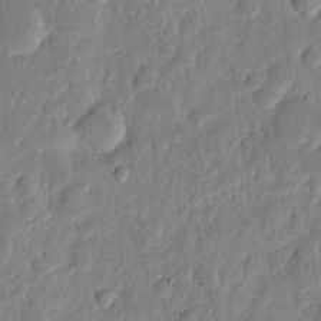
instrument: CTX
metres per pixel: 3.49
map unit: eHh
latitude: 6.7813
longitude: -71.3859
